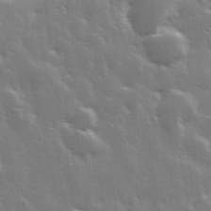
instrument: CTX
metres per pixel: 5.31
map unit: Hve
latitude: 28.4034
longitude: 148.2929
